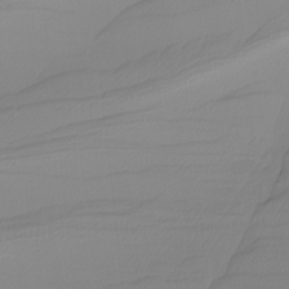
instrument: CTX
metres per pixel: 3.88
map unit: Nhu
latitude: -5.5021
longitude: -94.1011
